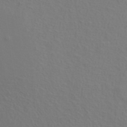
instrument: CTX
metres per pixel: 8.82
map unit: ANa
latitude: 39.0836
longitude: 22.0283
